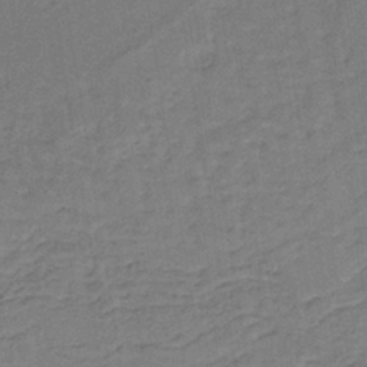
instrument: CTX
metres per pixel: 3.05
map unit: lHb
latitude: -38.3684
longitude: 57.2754
